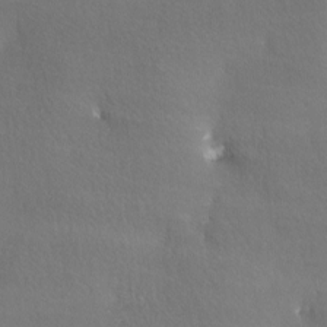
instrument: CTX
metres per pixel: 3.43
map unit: lAa
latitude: -4.9352
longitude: -121.1026
